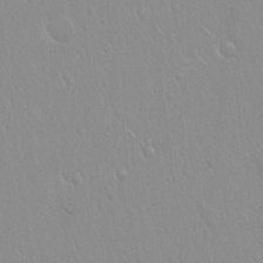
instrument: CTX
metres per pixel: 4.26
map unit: Hto
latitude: 17.6505
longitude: -57.8016
